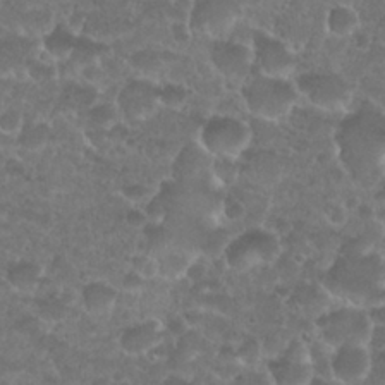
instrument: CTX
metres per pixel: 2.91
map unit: Nhu
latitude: 27.0459
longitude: -52.4601
